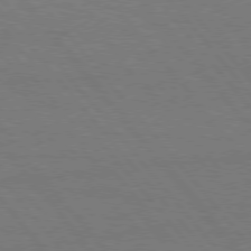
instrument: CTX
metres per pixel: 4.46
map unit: Hpe
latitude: 75.8583
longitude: -137.2915
